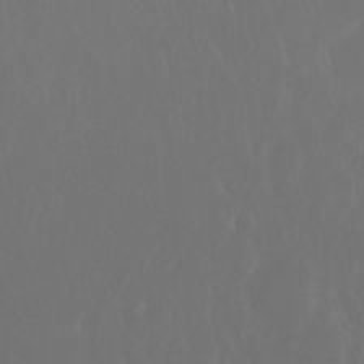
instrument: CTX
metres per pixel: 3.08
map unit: Nhu
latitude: 29.8016
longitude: -57.6882
